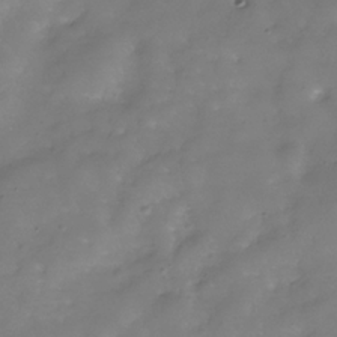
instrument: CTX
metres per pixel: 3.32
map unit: Hve
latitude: -30.9919
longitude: 94.6329
